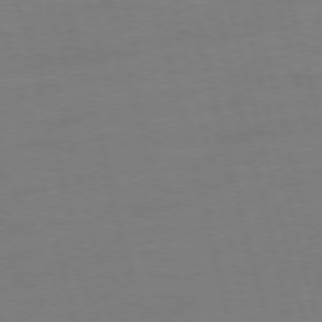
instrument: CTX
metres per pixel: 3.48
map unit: Ap
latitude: -74.6897
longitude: -74.1956
